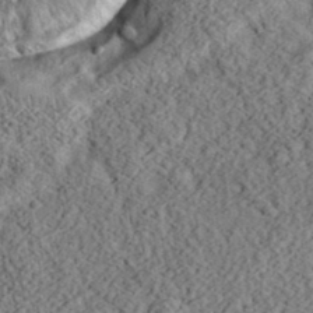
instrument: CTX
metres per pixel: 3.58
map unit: eHh
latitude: 36.7246
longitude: -78.9136
